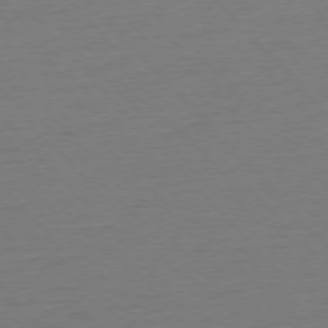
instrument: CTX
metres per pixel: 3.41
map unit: Ap
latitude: -76.6896
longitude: -93.3103
